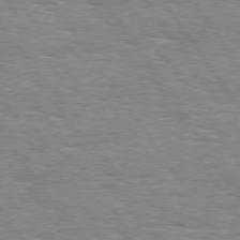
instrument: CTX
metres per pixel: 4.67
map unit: Hpe
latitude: 74.1578
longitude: -138.4412
